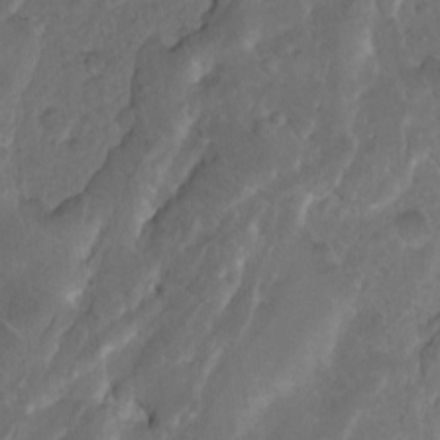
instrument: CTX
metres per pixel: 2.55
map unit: eHh
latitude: 1.1403
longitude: -55.9528
